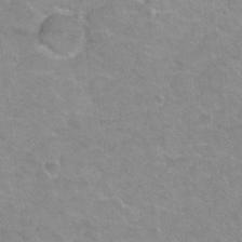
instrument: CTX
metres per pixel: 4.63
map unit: Hto
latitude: 2.4223
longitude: -32.7246
